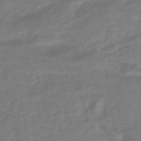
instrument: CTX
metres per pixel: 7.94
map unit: eHb
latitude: -45.6911
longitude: 87.8045
